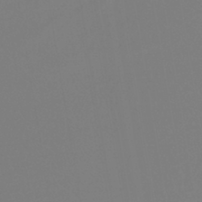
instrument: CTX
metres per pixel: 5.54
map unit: lHb
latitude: -42.5006
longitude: 59.4832
